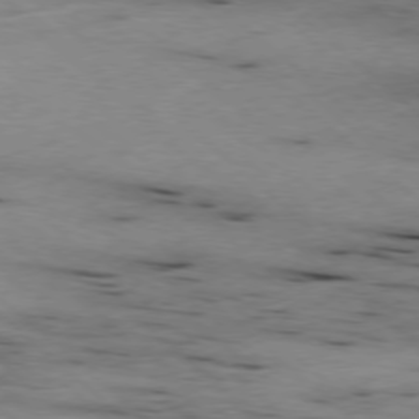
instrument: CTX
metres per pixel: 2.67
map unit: Ap
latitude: -78.5384
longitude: -60.7246
